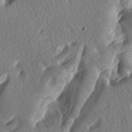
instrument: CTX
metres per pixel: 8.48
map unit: lAa
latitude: -8.4440
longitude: -127.0270
